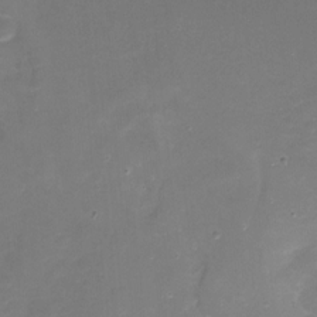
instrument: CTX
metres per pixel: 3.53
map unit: Ht
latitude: -10.5952
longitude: -46.3657
